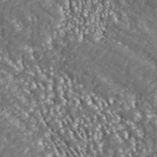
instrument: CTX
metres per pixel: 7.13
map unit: ANa
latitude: 43.7828
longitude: 36.8408
